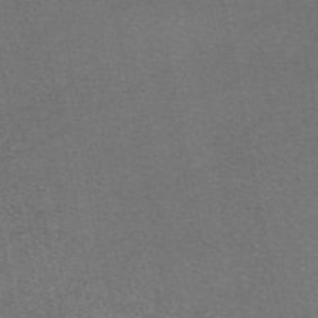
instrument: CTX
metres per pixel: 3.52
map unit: eAb
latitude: 47.8584
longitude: 105.2376
